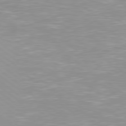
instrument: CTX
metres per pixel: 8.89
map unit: Hpe
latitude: 79.0270
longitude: -121.8017
